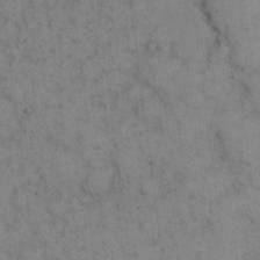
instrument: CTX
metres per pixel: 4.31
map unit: eHh
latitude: 16.3467
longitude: -63.1403
